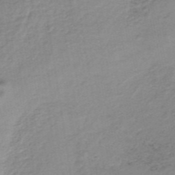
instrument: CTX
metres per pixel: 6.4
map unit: lHb
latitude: -34.8975
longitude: 60.5385
